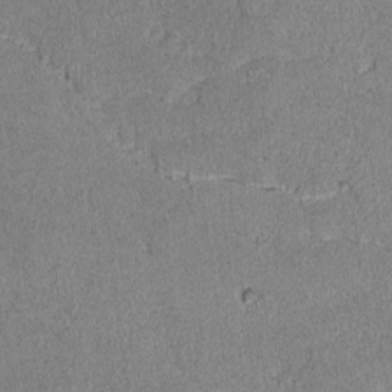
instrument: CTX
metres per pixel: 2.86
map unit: lAvf
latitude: -8.6518
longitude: -112.8947
